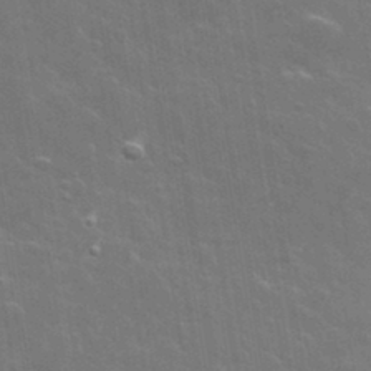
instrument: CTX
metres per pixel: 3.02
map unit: lHvf
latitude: 36.0822
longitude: -92.0633
